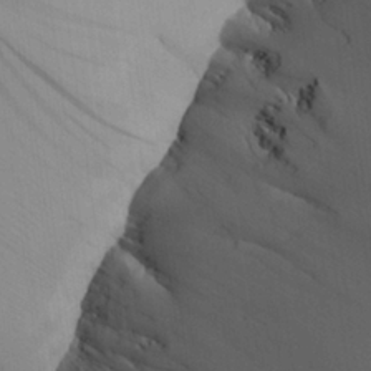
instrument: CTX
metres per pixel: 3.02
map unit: Aa
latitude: 25.3859
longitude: -132.5546
